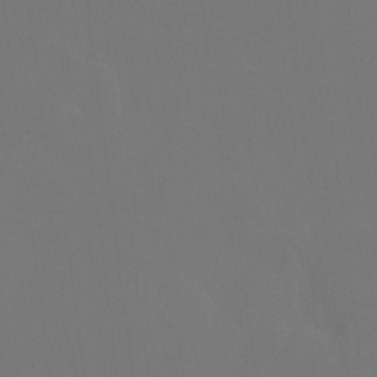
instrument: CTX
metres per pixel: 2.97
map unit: Htu
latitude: -13.6722
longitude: -47.7072
